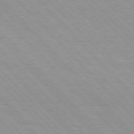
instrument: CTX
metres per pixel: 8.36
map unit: Hpe
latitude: 76.3467
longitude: -154.7246
